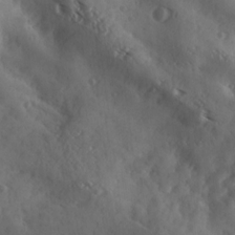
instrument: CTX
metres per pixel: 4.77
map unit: Ave
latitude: 18.2333
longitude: -131.4238
